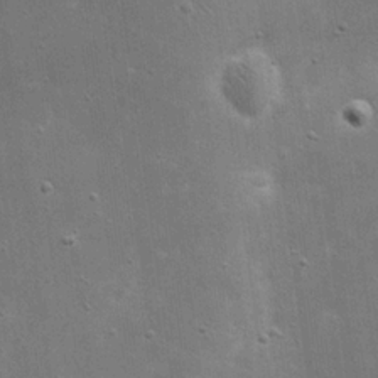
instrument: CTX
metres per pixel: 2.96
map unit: eHh
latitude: 21.8961
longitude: -67.2725
